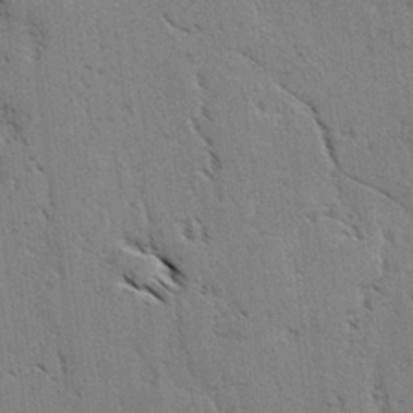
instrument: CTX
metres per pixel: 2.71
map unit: lAvf
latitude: -4.3117
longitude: -112.9891
